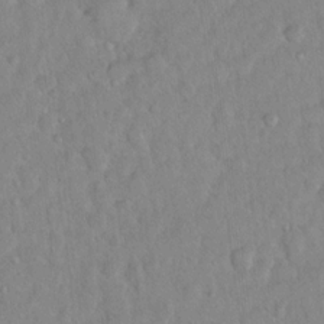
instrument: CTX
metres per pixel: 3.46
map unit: Hto
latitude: 13.2159
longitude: -37.1781
